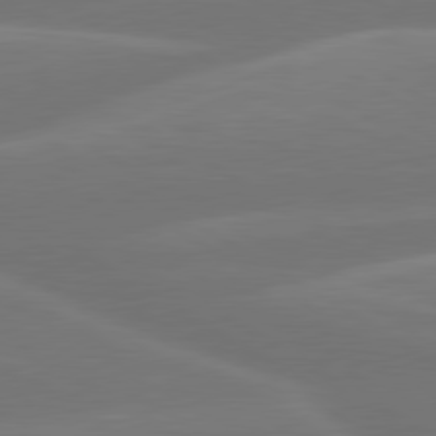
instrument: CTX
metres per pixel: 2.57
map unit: lApd
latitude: 79.9906
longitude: -150.7246
